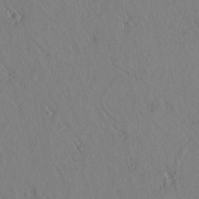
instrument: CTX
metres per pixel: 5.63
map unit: lAvf
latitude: 6.2334
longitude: 159.5966
